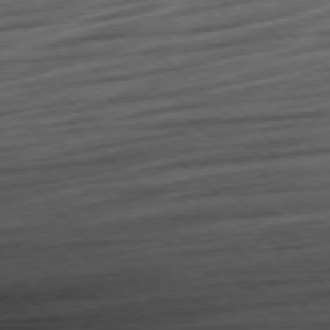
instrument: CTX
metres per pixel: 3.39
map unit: Ap
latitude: -78.1605
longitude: -61.2348
